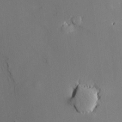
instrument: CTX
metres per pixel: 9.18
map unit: Nve
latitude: -8.1228
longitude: 175.6154
